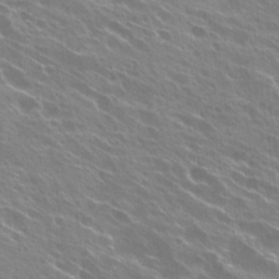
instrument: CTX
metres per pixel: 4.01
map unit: Hto
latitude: 27.2348
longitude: -41.1970
